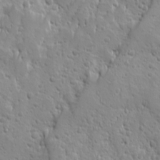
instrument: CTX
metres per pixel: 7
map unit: Ave
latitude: 10.0633
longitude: -104.8758
